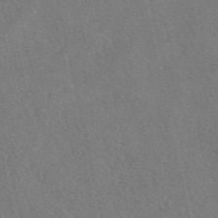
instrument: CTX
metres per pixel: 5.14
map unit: eAb
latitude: 48.9703
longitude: 112.3495
